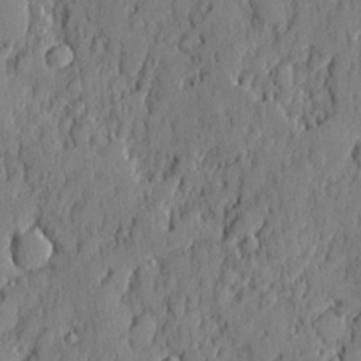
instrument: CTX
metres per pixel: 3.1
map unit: eHh
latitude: 5.5182
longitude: -76.5356
